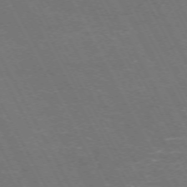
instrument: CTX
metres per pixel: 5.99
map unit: Hpe
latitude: -71.6155
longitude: 8.9731
